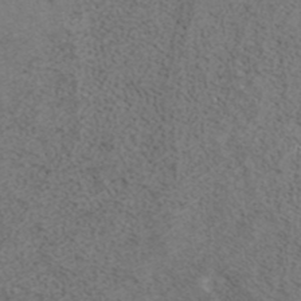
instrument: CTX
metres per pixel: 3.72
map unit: ANa
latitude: 37.7639
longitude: 17.1998
